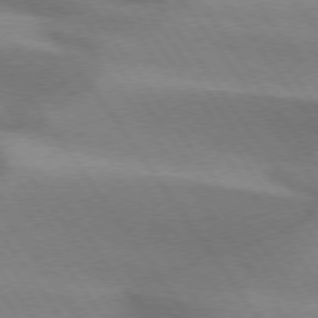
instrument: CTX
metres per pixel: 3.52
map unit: lApd
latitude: 74.7435
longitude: -63.8773
